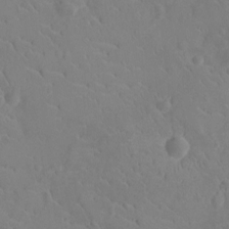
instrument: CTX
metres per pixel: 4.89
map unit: Ht
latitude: -10.1417
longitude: -23.2348
